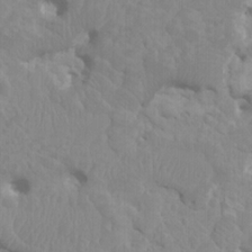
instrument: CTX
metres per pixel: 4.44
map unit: HNhu
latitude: 3.7071
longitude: -2.3467
